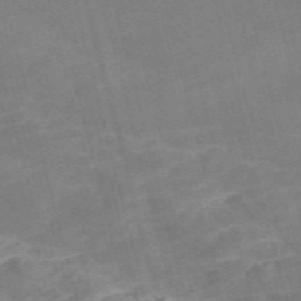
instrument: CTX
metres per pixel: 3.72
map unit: Nve
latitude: -58.4628
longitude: 54.8597
